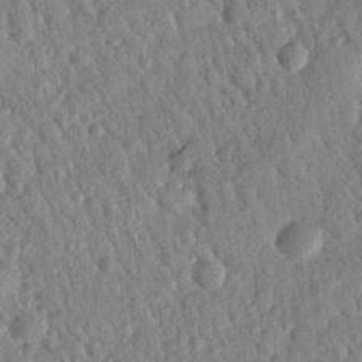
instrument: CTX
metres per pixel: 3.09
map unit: Nhu
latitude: 19.3670
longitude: -78.6302
